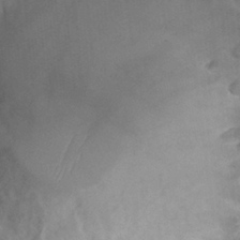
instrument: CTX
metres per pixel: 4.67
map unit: Hto
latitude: 23.9528
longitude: -36.9892
